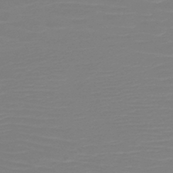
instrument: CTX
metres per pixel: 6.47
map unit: HNb
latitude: -49.1242
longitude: -51.6882
